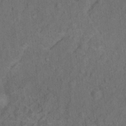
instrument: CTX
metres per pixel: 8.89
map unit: Nhu
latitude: 10.3090
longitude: -25.8583
